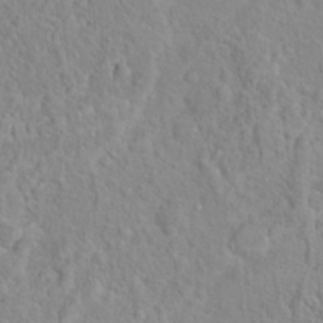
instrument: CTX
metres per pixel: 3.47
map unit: Hto
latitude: 16.6113
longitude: -41.9339
